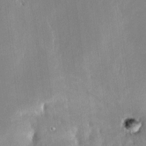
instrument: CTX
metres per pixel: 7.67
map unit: Nhe
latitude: -28.6896
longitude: -110.6869
